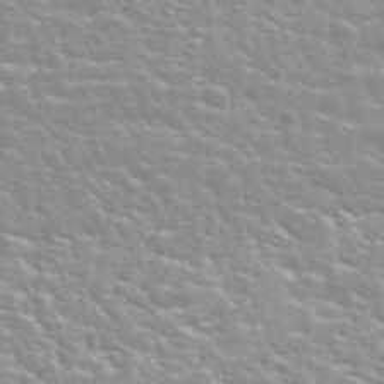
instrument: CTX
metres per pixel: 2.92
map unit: Nhu
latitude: 31.9151
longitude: -51.0647
